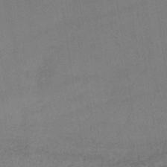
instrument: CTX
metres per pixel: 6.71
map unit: lHb
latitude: -34.7085
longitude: 64.0850
